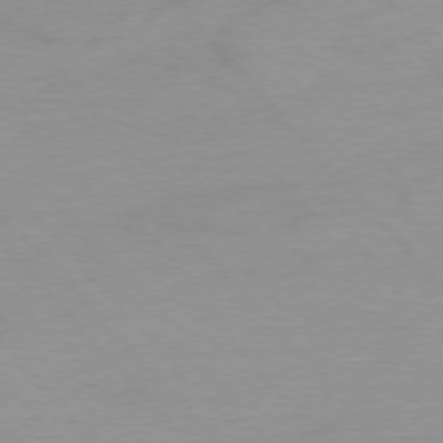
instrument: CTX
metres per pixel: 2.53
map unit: Ap
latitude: -76.5007
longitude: -70.0633
